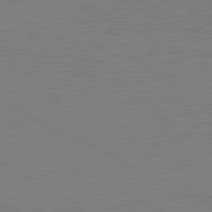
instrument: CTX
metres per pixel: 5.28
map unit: lApd
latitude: 81.2537
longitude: 151.0109
